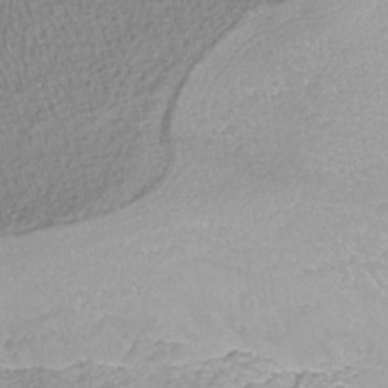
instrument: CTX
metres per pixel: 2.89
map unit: ANa
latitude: -36.4251
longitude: 94.8786
